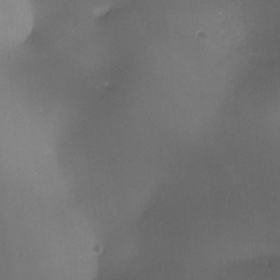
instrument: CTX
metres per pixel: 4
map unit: Ave
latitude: -10.6519
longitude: -122.2145
